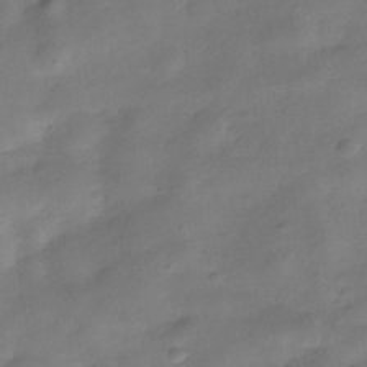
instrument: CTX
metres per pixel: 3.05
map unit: Hve
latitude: -31.5777
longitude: 93.4265
